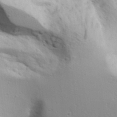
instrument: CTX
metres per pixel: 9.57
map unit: Aa
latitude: 17.5749
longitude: -125.8205
